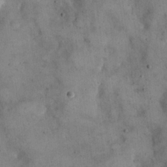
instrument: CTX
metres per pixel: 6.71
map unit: eHh
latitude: 21.9339
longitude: -60.9891
